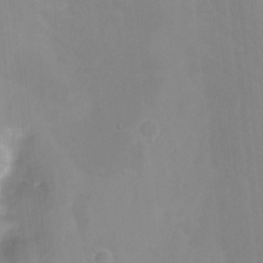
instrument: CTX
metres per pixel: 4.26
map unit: Ht
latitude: -11.5966
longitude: -46.4979
